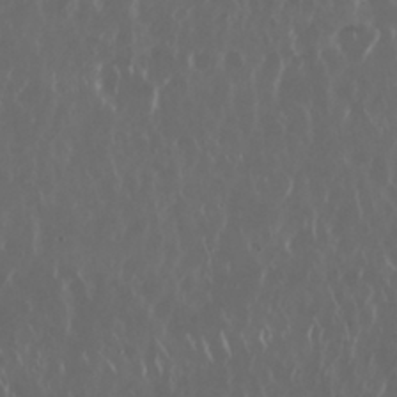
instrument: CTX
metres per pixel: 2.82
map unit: Nhu
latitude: 30.1389
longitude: -59.4615
